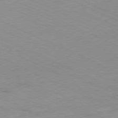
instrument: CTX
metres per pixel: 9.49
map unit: Ap
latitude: -80.2551
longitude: -67.0080
